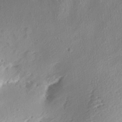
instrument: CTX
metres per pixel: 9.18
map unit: Aa
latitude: 13.1592
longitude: -141.3292
